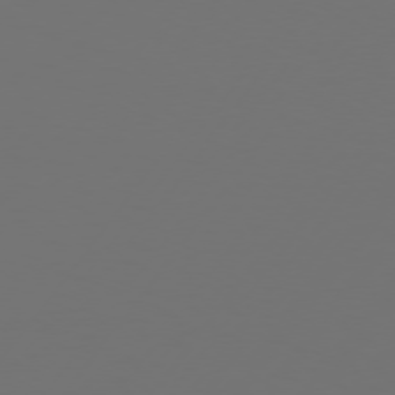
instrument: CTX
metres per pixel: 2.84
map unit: Hpe
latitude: 75.0836
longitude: -129.9717
